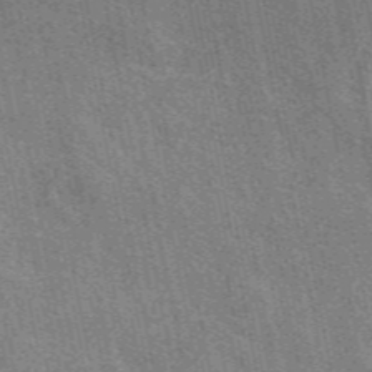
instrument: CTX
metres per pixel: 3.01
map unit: eAb
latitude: 49.3104
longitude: 116.5006
